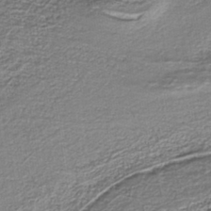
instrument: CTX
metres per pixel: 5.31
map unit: HNb
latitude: -39.9178
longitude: 51.2187
